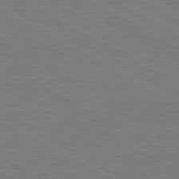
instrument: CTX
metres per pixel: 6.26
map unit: lApd
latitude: 81.2159
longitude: 151.9367
